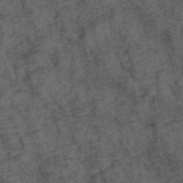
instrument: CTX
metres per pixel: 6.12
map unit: ANa
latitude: 39.7072
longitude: 18.7463
